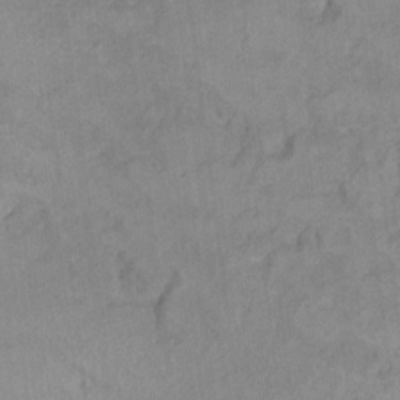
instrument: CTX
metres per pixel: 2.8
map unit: Hto
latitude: 7.5938
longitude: -36.1767
